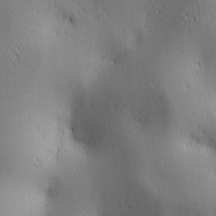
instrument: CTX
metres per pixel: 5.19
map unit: lAa
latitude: 2.9513
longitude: -117.4804
